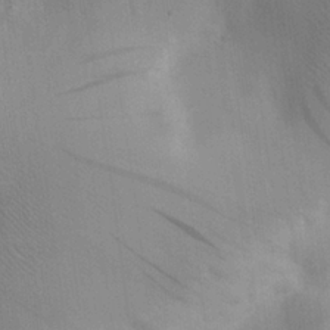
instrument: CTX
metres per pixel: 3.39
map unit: eHh
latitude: 26.0444
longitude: -69.0459
